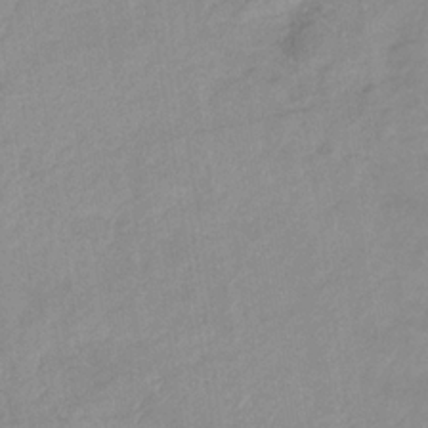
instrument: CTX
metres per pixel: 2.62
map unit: eHb
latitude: -33.5588
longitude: 71.1242
